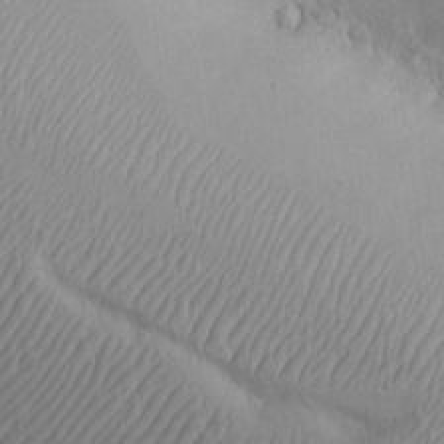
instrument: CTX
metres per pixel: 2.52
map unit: eHh
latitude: 17.1970
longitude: -70.9325
